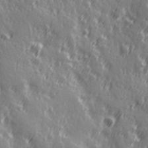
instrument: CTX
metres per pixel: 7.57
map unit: Hve
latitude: 26.0444
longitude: 146.5573
